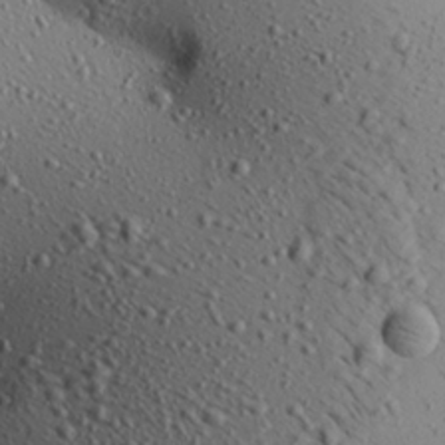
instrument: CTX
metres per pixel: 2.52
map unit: Aa
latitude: 22.3467
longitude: -140.1955
